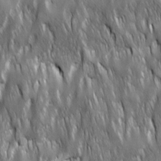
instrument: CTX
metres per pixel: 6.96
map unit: Ave
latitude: 15.5560
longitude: -135.0836
